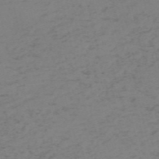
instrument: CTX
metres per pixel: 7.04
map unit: HNb
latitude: -55.1053
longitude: -46.7247
